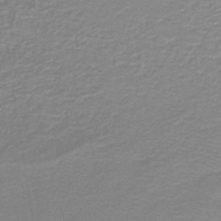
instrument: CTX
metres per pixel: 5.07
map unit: lHb
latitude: -44.4440
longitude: 56.5762
